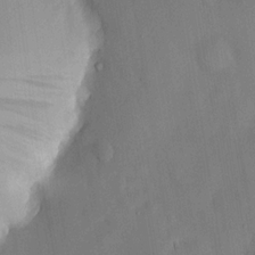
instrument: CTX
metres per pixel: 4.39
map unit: HNhu
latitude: 14.8380
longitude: 12.3306
